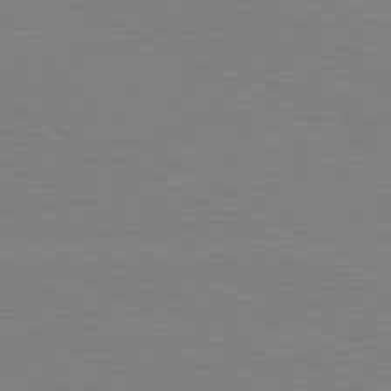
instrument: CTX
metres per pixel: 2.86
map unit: lApd
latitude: 80.9703
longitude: 150.9542
